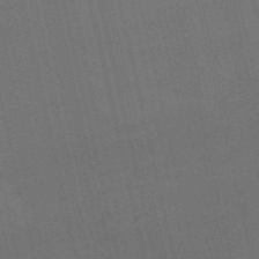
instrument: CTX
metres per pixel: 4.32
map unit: HNb
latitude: -55.1242
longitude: -41.1592
